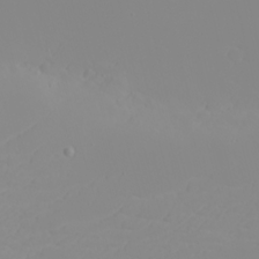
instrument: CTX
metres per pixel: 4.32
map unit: eHh
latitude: -5.7288
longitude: -85.3293
